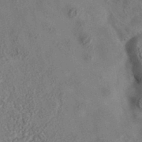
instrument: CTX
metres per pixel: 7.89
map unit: eAb
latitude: 35.3292
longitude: 110.4629
